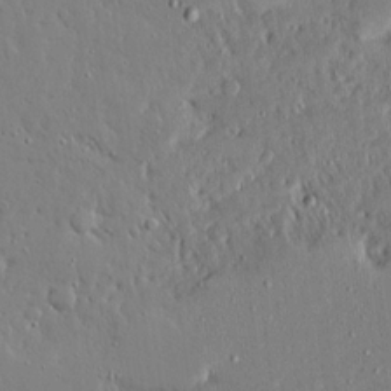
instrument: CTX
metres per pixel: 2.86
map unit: Ave
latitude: 16.4790
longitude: -140.9513
